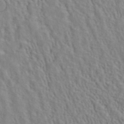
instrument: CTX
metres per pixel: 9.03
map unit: ANa
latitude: 40.6112
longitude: 29.1431
